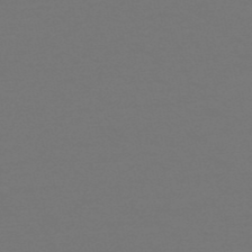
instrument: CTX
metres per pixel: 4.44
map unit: HNb
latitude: -51.8044
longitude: -43.5749
